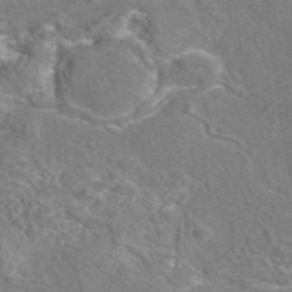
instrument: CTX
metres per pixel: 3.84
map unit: eAb
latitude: 45.0269
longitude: 107.0676
